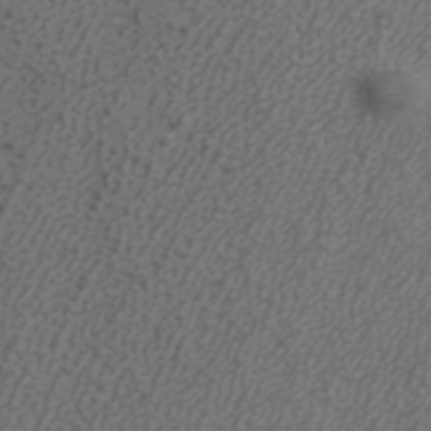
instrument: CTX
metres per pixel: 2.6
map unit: ANa
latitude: 38.4790
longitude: 23.5966
